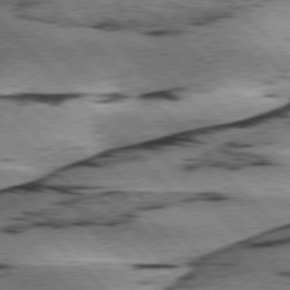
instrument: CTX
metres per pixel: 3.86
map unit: lApd
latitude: 76.2900
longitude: -78.7058
